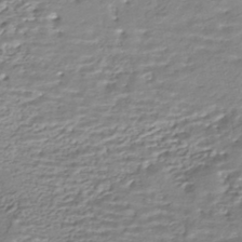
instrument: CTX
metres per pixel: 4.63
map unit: HNhu
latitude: -44.2173
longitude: 101.1809
